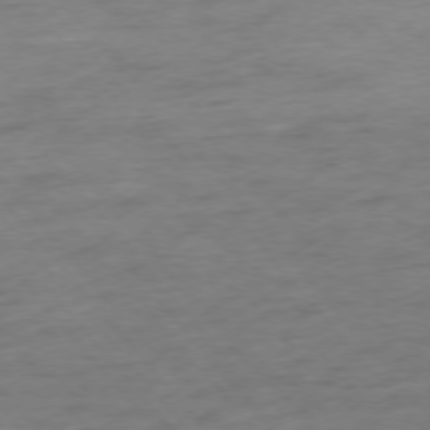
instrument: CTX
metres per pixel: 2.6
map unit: Hpe
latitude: -76.3684
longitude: -15.2915
